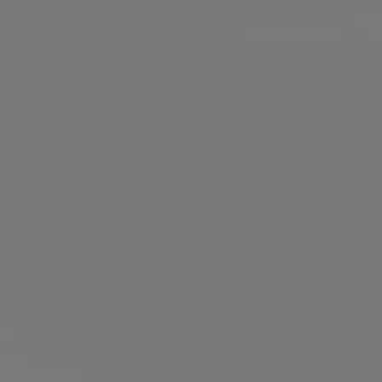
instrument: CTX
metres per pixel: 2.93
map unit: lApd
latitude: 80.9892
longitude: -149.5182
